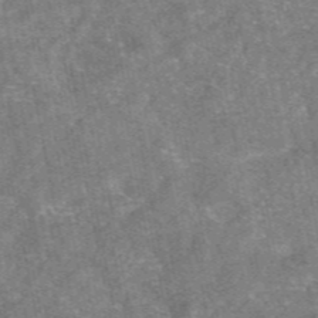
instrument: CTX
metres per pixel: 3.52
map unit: eAb
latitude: 47.1404
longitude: 121.3131
